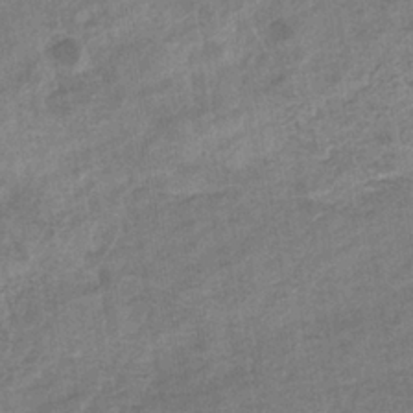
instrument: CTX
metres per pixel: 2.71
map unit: eHb
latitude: -35.4265
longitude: 78.1416
